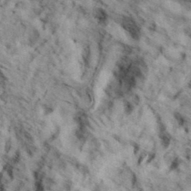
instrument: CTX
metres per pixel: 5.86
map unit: eHh
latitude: 37.0459
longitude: -80.4601
